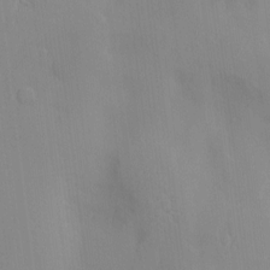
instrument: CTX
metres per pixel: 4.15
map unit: Nve
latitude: -7.1053
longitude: 175.4265
